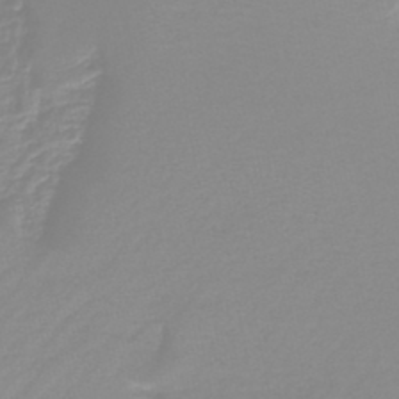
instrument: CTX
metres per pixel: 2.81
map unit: lHb
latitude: -44.1795
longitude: 53.8800
